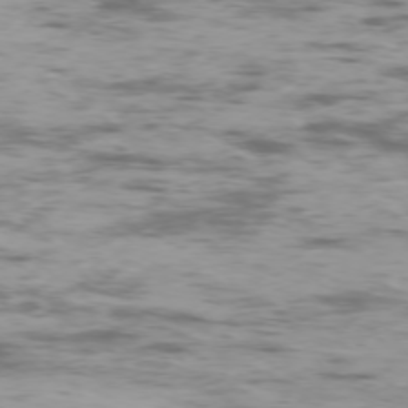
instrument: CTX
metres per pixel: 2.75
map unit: Ap
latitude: -76.7085
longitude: -68.9703
